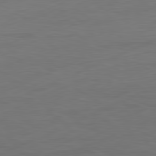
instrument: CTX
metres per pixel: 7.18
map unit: Ap
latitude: -81.4077
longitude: -85.8583
